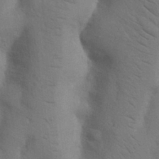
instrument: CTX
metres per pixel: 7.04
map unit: Nhu
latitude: 18.9513
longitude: -76.0255
